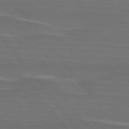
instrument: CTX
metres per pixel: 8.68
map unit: lApd
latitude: 75.9717
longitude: -79.6505
